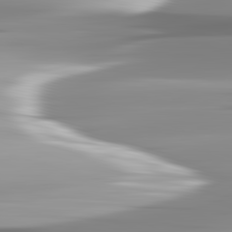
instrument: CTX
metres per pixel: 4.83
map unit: lApd
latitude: 82.8757
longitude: -138.9892
